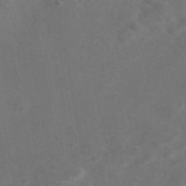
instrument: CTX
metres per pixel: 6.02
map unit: eAb
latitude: 47.0459
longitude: 117.4454
